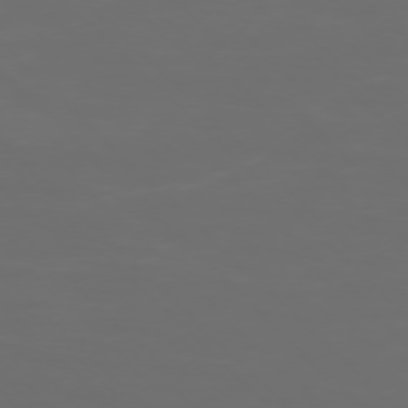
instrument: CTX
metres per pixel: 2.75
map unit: Ap
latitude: -76.3684
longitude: -82.3278
